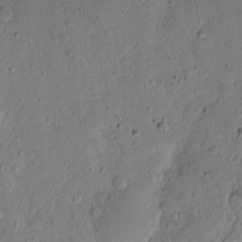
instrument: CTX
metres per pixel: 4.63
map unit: lAvf
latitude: 9.1403
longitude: 166.1984
